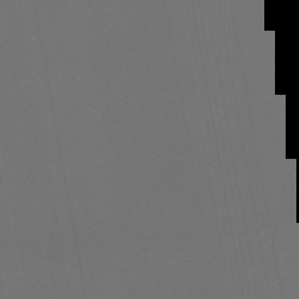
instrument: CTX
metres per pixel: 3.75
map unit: lHb
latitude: -47.8422
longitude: 71.5588
